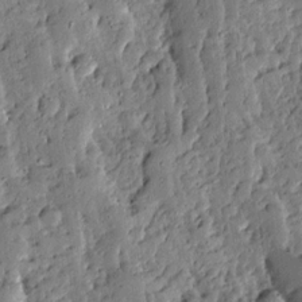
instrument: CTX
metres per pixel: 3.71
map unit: Ave
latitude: 13.3104
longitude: -134.8569
